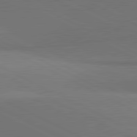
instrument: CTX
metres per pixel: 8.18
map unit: lApd
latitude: 81.5749
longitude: 146.4062
